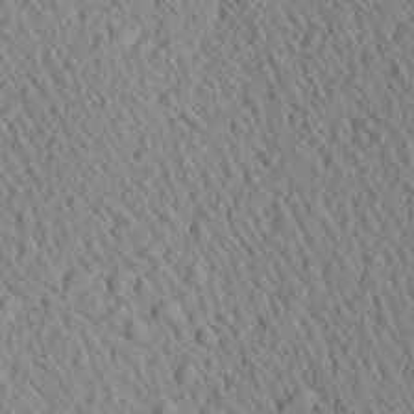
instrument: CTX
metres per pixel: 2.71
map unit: Aa
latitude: 26.8380
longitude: -141.1025
